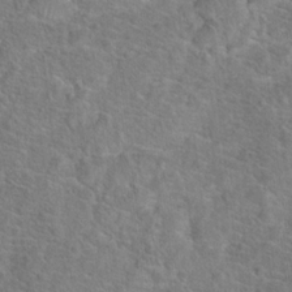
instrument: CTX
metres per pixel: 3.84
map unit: Hto
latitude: 18.5168
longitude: -43.5371
